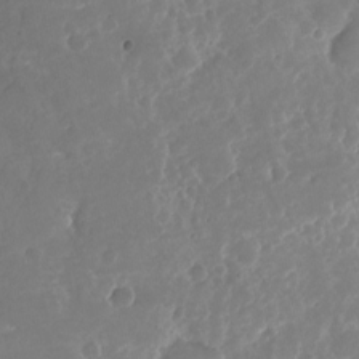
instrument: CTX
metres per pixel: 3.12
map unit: Nhu
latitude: -23.5210
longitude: -73.3671
